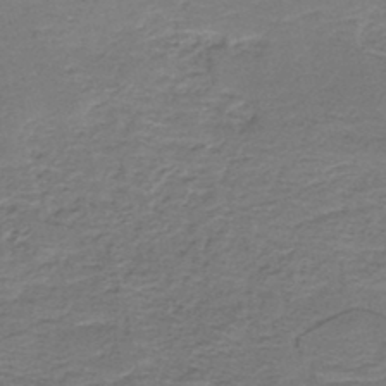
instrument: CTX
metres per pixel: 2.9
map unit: HNb
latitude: -44.3117
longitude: 50.9164
